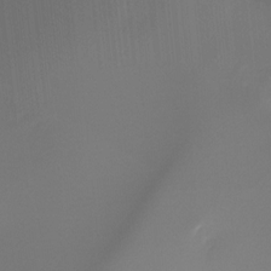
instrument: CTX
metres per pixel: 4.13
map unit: Ht
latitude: -16.3685
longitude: -45.9528
